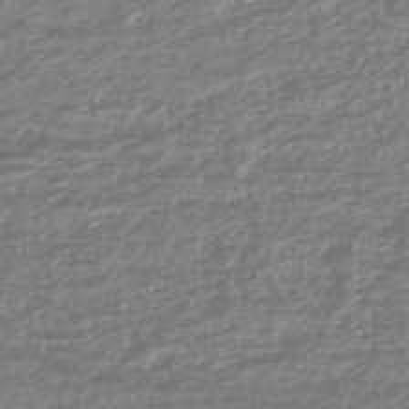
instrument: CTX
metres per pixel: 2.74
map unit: HNhu
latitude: -45.3888
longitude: 98.9919
